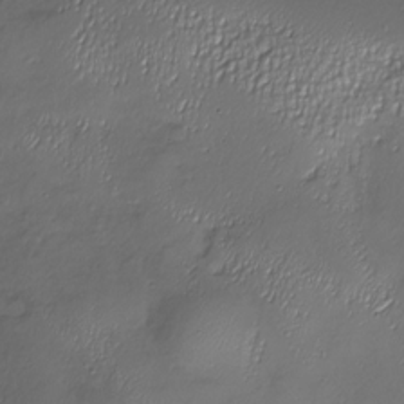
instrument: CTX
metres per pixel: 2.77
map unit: Nhu
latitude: -27.9556
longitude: -59.0270
